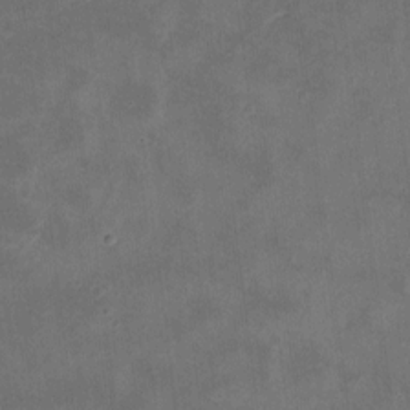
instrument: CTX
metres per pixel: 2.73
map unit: eHh
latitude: 8.6680
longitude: -73.1970
